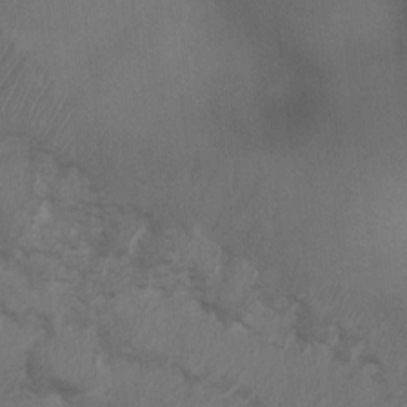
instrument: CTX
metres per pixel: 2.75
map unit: Ht
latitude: 4.0444
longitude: -29.0269
